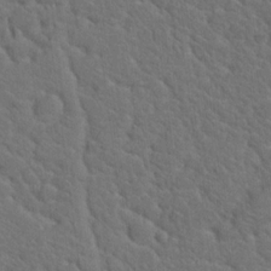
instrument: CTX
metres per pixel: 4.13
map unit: Hto
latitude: 19.3859
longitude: -35.2348
